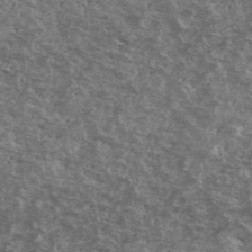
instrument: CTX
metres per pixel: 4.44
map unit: Ave
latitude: 40.4789
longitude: -108.6301
